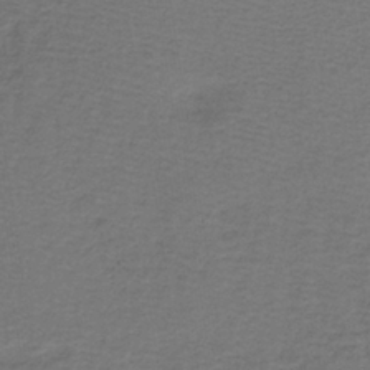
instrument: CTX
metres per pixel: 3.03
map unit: lHb
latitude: -38.9731
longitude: 58.1038
